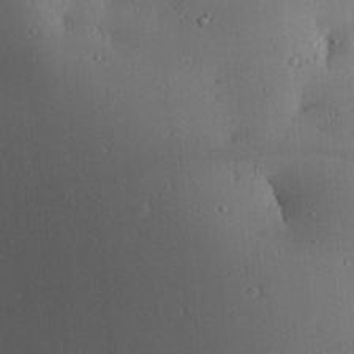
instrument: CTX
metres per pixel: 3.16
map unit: Aa
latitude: 28.1767
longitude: -131.7639
